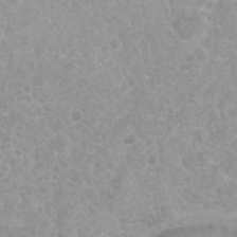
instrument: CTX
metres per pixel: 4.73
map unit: Nhu
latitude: 7.2915
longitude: -20.8380
